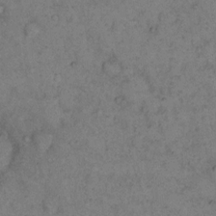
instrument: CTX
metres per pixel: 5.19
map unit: eHh
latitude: 15.9528
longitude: -63.3860
